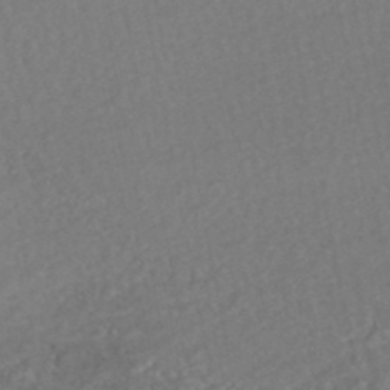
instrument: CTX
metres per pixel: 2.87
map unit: HNhu
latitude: -47.1620
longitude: 98.2172
